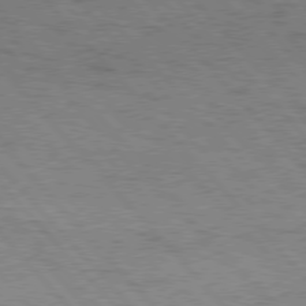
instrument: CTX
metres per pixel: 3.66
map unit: Hpe
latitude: 76.6868
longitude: -164.5168
